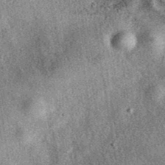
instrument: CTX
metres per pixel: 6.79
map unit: eAb
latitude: 39.6883
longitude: 106.7841
